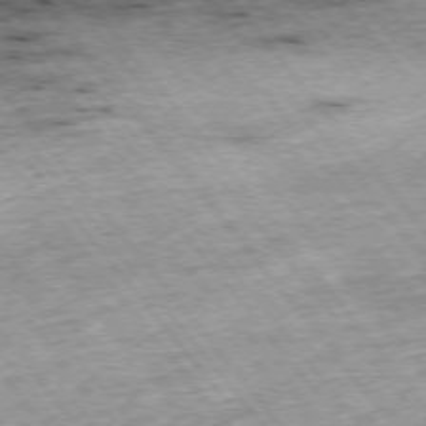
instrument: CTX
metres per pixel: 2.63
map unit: Hpe
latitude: -76.0661
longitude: -21.9339
